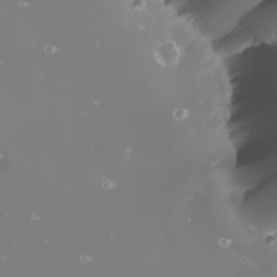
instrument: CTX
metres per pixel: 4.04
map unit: Nhu
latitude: -8.7463
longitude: -93.8772
